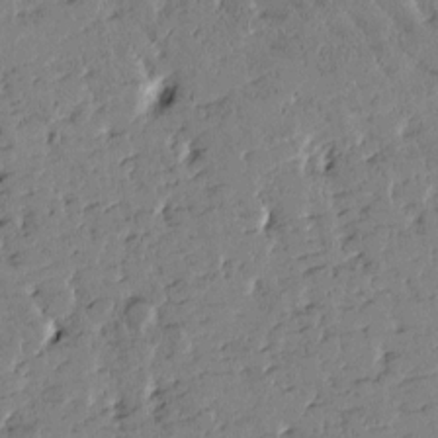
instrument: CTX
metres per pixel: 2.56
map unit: Htu
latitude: -1.5966
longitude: 176.1228
